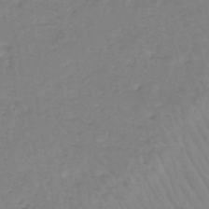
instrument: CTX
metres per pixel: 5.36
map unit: eHh
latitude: -46.1228
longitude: -29.5371
